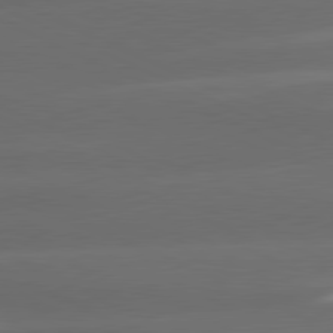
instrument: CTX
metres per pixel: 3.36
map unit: lApd
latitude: 80.9892
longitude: -143.2726
